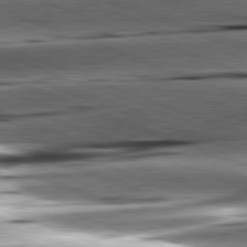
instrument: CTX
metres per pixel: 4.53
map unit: lApd
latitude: 81.4993
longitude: -151.4993
